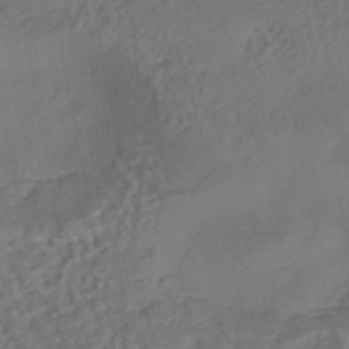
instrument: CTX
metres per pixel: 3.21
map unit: eHh
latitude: -43.0675
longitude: 120.4251
